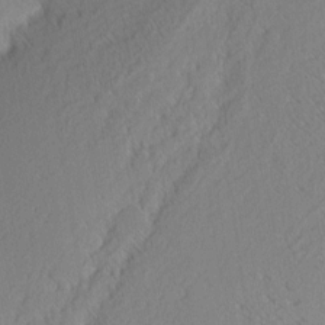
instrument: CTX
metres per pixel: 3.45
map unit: eHh
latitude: 2.4412
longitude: -77.4615
